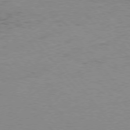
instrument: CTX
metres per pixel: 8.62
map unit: Hpe
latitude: 75.3104
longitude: -145.2348
